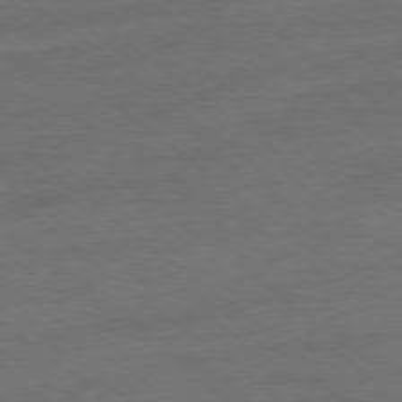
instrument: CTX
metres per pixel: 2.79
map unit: Hpe
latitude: -78.9730
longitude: -19.7260
